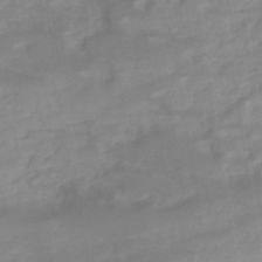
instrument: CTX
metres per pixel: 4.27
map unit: eHb
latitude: -44.8786
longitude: 84.9352
